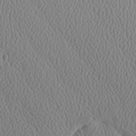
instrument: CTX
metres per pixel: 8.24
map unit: lAa
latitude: -9.1809
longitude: -128.4412
